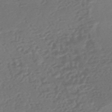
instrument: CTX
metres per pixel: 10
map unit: HNhu
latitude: -44.3684
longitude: 92.3684
